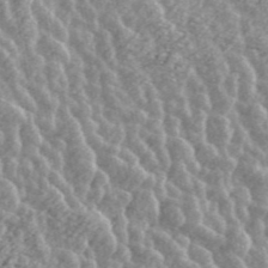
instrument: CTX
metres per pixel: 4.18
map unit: ANa
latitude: 45.2537
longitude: 38.5573
